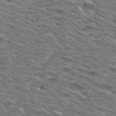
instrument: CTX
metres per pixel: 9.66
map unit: Hto
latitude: 29.2348
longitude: -46.2712
